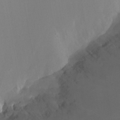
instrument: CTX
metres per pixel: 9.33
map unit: Ht
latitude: -9.0864
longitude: -46.2712
